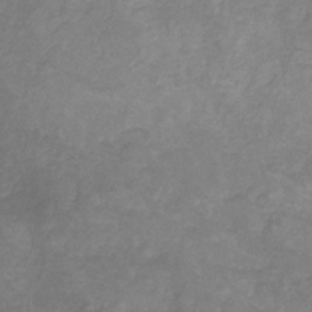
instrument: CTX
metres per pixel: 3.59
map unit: HNhu
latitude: -29.4454
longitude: 68.0094
